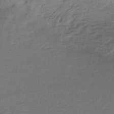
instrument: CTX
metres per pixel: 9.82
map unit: HNhu
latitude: -45.1998
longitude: 96.8408
